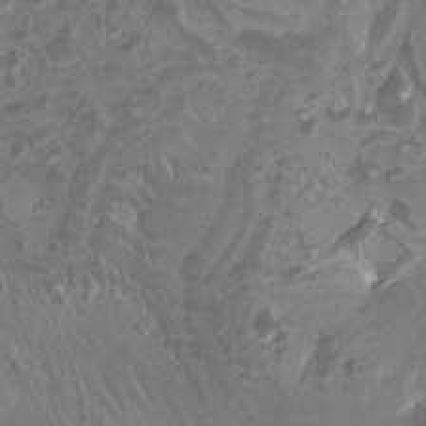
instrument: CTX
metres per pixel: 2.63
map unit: Nhu
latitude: -7.7666
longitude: -93.7827
